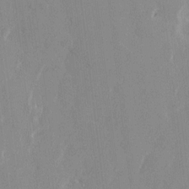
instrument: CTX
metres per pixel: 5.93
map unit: HNhu
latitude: 0.9891
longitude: -5.2726
